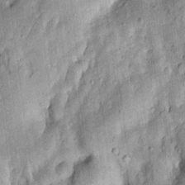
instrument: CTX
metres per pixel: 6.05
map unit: Htu
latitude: -0.4251
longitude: 149.9745
